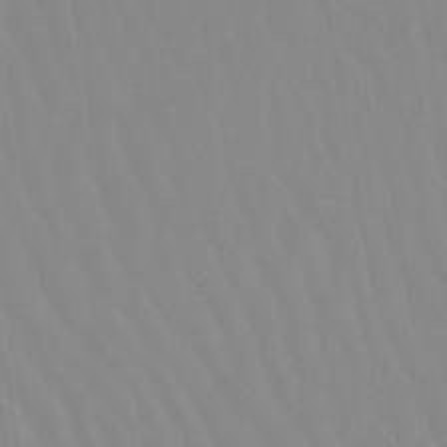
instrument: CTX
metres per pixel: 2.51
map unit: lHb
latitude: -48.5952
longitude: 74.2740
